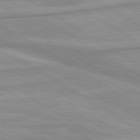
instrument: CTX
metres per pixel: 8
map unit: lApd
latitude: 80.1200
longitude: -172.6679
